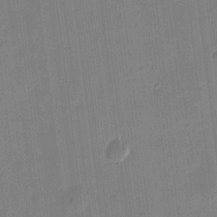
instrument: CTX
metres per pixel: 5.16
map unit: eHh
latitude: 10.8758
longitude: -70.0255
